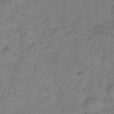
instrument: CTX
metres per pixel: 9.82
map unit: Nhu
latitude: 25.0647
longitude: -53.3482
